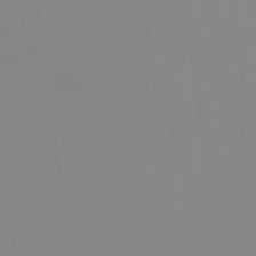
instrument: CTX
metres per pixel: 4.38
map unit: Ht
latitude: -14.8975
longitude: -50.2900
